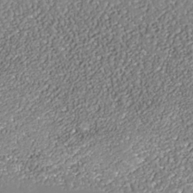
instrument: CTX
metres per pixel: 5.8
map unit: Nhe
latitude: -37.7855
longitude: -89.0081
